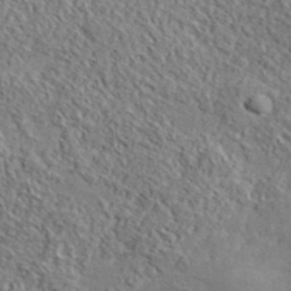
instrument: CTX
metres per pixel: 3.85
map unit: lHvf
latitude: 38.5357
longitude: -87.7827
